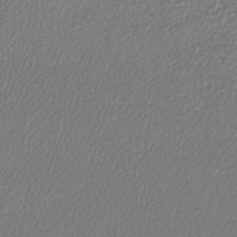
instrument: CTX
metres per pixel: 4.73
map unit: lHb
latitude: -43.5966
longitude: 68.9163
